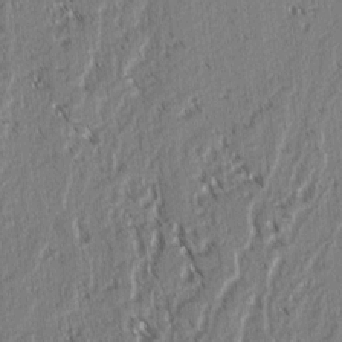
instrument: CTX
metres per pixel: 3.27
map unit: lAvf
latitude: 3.3104
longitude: -106.0444
